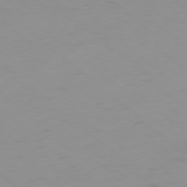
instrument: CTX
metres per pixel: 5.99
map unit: Hpe
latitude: -78.6329
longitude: 12.2551
